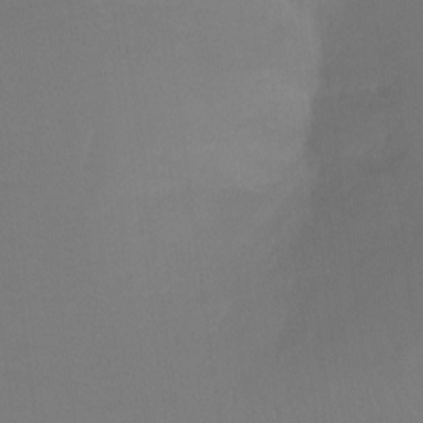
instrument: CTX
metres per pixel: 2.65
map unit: Ht
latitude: -10.0283
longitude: -37.7072
